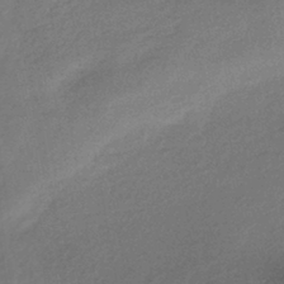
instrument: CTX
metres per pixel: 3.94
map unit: HNhu
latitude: -41.9367
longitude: 93.2565
